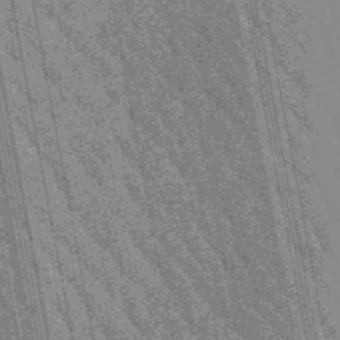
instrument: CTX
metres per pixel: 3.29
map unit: lHb
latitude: -48.5007
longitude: 74.0472
